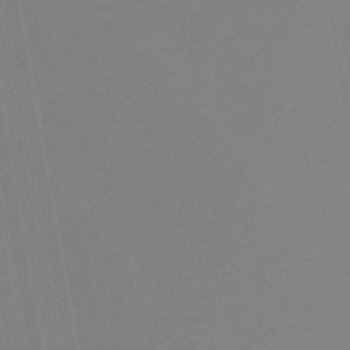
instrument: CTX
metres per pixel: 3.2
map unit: lHb
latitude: -45.5966
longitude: 73.8800
